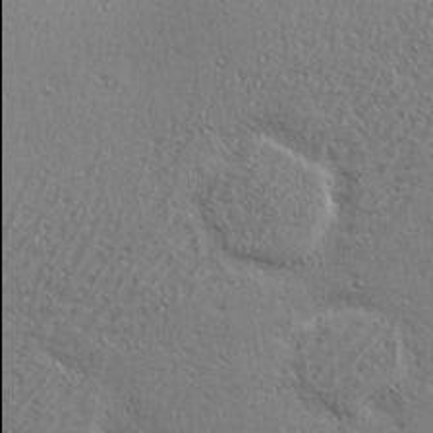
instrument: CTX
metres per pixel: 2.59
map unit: eHh
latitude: 2.3845
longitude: -77.9906
